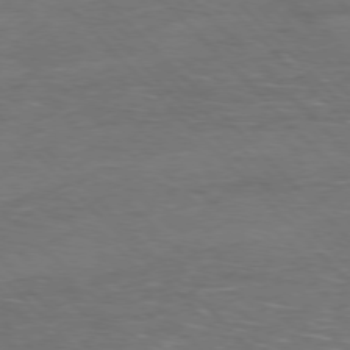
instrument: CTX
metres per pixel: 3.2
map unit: Hpe
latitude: -77.3888
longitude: 14.6519
